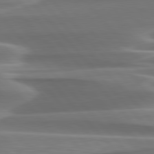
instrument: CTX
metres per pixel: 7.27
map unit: lApd
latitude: 79.8206
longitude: -113.9150
